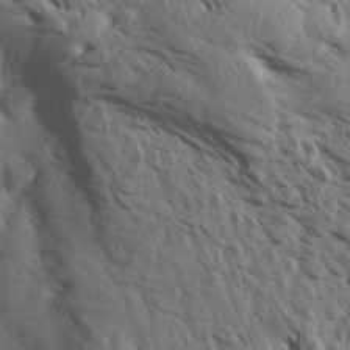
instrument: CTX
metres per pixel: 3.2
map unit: Aa
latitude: 13.3860
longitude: -143.3104
